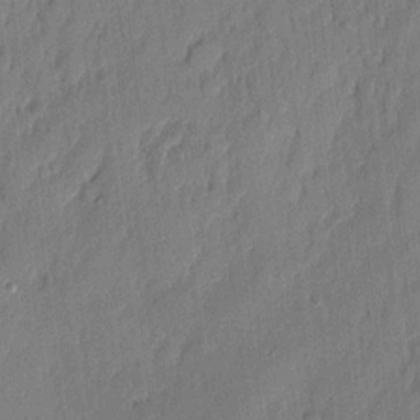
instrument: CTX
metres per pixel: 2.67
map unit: eHh
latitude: 4.8002
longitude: -76.6490
